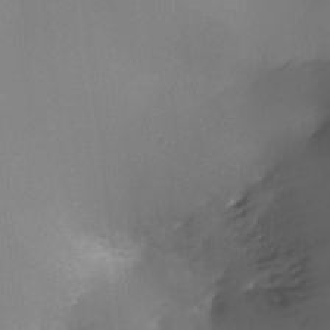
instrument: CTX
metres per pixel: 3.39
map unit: Ht
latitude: -8.2739
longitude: -24.1011
